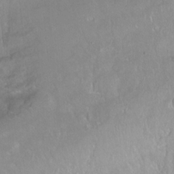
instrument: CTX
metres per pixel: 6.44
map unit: Ht
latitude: -14.7086
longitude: -43.6883
